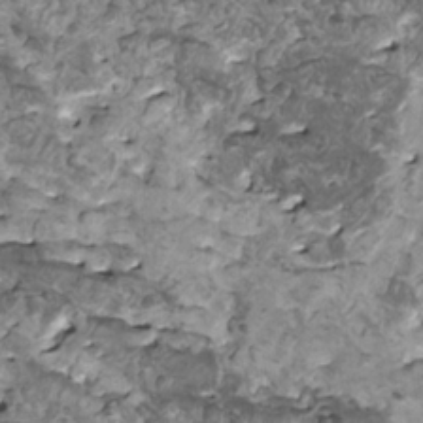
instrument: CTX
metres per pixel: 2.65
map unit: HNhu
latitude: 1.1781
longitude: 5.4265
